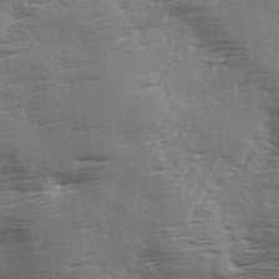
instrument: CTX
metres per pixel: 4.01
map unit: Ave
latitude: 2.1011
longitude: -111.2537
